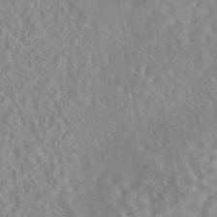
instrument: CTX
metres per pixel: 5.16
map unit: eAb
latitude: 44.7435
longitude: 116.7841
